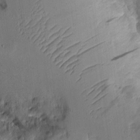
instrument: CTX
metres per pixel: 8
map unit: Aa
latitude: 9.3671
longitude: -127.2348
